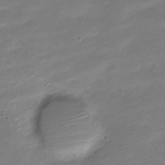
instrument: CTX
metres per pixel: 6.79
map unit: Nve
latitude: -21.7855
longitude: 104.5384
